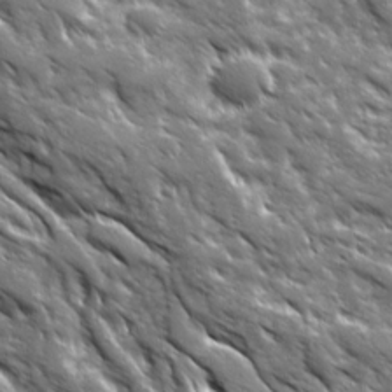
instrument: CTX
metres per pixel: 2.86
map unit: Ave
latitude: 19.6127
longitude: -135.3292
